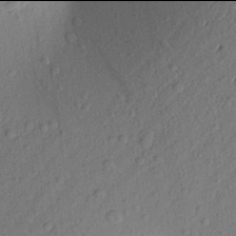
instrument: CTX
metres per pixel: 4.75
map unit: Aa
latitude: 21.9906
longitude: -147.3860
